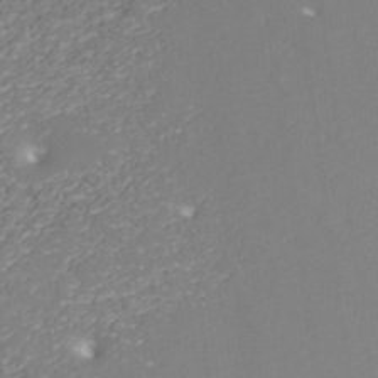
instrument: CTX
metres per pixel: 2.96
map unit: ANa
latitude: 41.7449
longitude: 27.8233
